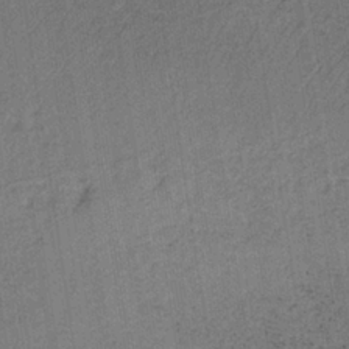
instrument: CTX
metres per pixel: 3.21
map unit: lHb
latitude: -35.1242
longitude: 62.8219
